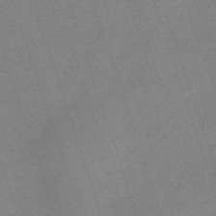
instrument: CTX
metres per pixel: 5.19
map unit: eHh
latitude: -62.8219
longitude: 50.5952
